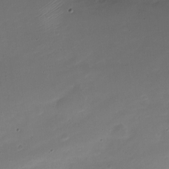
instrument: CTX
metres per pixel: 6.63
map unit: Nve
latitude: -21.7666
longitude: 105.5021
